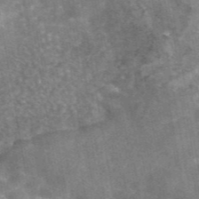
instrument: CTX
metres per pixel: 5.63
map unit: eAb
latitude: 45.7827
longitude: 121.0486
